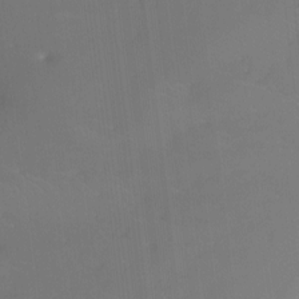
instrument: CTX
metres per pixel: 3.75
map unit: Htu
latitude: -15.9178
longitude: -46.1200
